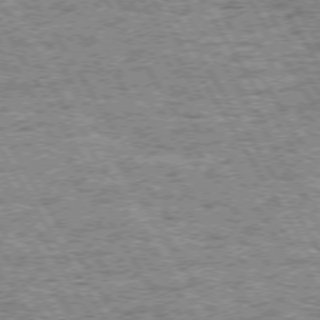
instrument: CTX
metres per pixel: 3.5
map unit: Hpe
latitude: 72.3657
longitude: -127.9339
